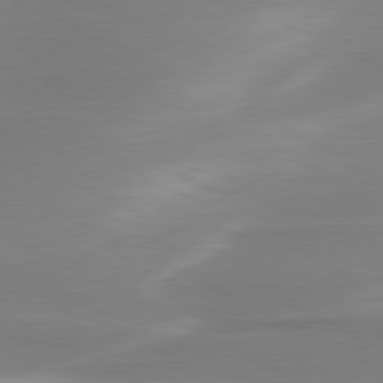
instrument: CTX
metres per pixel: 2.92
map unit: lApd
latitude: 79.7639
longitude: -115.8961
